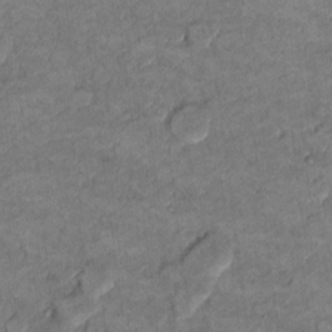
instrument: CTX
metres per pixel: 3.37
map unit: Ht
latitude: 8.7435
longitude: -36.4979
